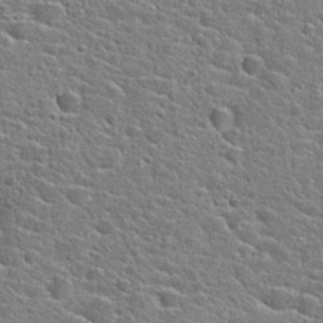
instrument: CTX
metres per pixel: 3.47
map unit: Hto
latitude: 24.2333
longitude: -44.4034
